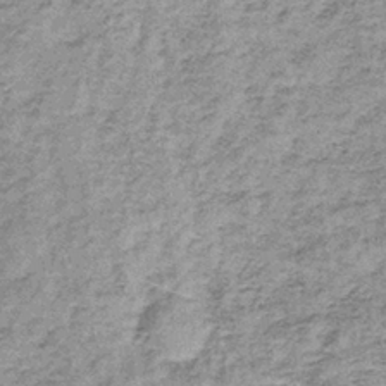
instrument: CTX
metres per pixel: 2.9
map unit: lHb
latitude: -36.4629
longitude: 64.9542
